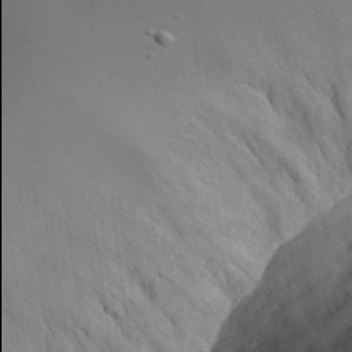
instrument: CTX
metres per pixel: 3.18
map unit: Aa
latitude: 29.3481
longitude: -145.9906
